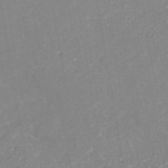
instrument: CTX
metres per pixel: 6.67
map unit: Nhe
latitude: -41.5966
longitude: -109.8016
